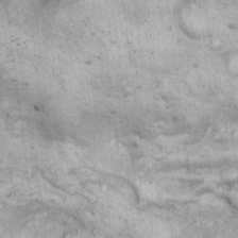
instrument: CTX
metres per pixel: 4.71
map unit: eHh
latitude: 17.3104
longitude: -63.1970
